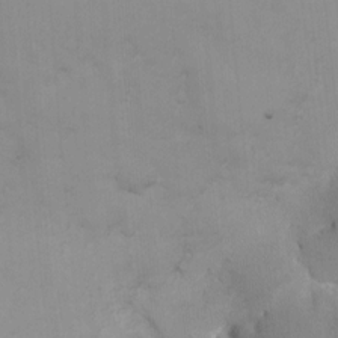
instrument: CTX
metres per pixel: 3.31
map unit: Nhe
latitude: -2.2550
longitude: -58.7813
